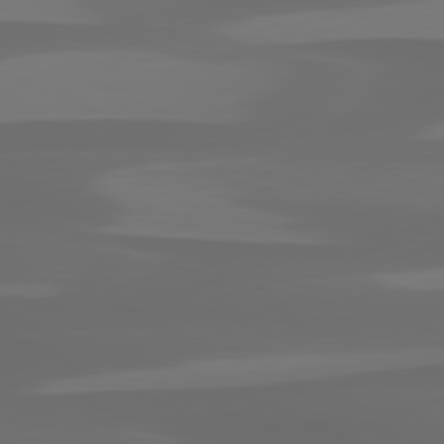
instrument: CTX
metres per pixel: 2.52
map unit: lApd
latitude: 80.4601
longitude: -116.6113
